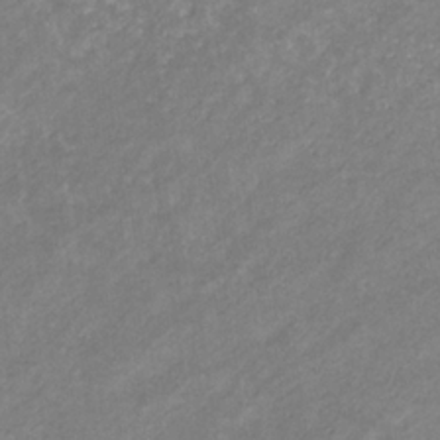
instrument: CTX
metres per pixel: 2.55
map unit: eHb
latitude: -31.7288
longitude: 70.5385
